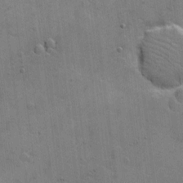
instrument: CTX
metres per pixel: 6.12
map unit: Hto
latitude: 5.4993
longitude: -61.6883
